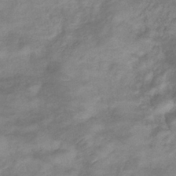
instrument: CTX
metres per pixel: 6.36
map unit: eHb
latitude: -36.6896
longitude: 75.7100
